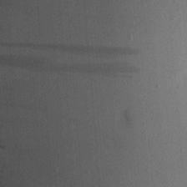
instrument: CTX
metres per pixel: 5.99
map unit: Aa
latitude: 21.1214
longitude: -144.1011
